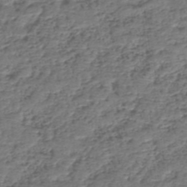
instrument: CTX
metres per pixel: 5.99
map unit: eHh
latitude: -39.5210
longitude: -29.2159
